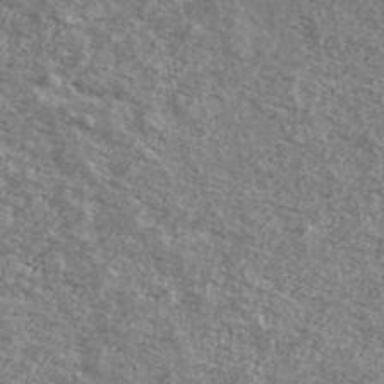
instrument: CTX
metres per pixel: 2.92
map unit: Ave
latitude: 39.8961
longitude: -110.0822
